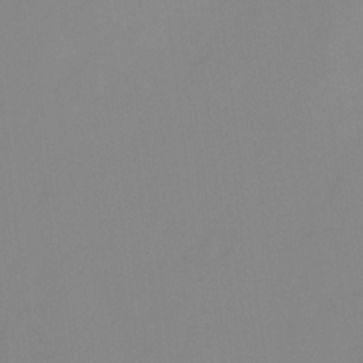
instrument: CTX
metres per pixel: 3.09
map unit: Ht
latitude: -0.1228
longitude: -36.0255
